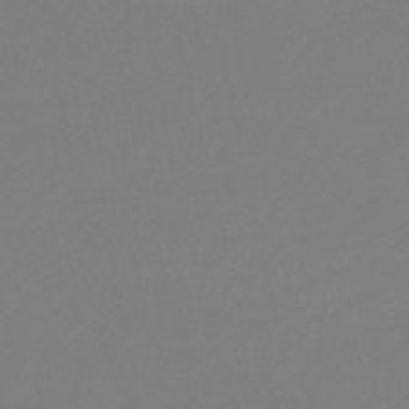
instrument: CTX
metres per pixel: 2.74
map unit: eHh
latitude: -52.3495
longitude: -24.9513
